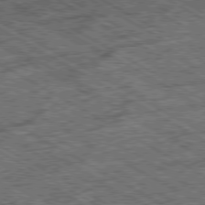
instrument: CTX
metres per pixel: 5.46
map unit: Ap
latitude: -80.1417
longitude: -79.3293
